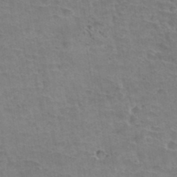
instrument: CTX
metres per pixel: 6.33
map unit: Hto
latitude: 35.8016
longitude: -43.5749
